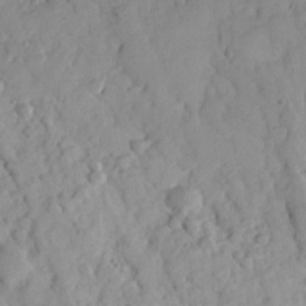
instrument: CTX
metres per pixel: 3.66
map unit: Ave
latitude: 18.2144
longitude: -128.9514
